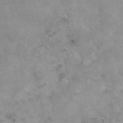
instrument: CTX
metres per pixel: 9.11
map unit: eAb
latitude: 45.2537
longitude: 124.8786
